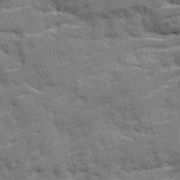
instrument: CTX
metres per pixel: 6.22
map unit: Ave
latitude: 21.2915
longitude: -130.1767
